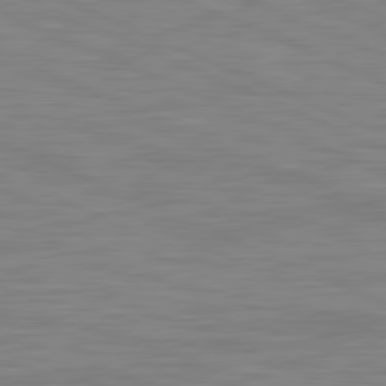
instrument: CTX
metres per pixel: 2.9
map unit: lApd
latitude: 81.4048
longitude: -170.9514
